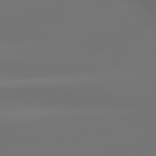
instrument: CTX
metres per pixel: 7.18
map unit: lApd
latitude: 79.8584
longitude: -138.9325
